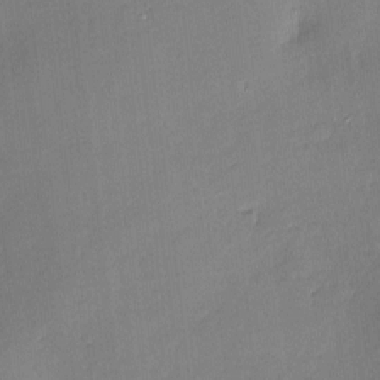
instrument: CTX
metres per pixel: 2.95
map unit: Nve
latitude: -7.7099
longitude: 175.1431
